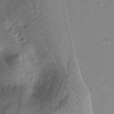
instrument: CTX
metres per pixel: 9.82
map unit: Ht
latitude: -10.3495
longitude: -40.1766
